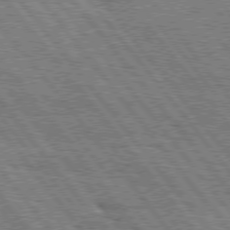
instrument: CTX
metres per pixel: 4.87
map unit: Hpe
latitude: 75.9528
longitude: -152.7813
